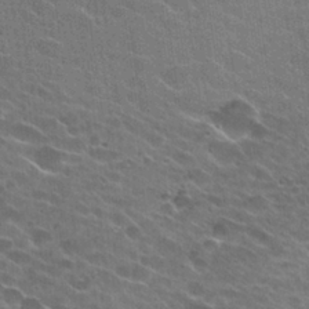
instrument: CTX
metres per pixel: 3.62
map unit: Hto
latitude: 25.5749
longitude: -43.2348
